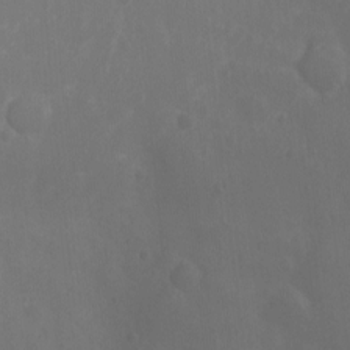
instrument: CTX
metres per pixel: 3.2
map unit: Ht
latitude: -4.7652
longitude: -18.6490
